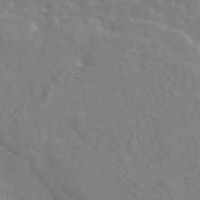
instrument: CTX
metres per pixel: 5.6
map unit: eAb
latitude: 44.5168
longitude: 113.0109
